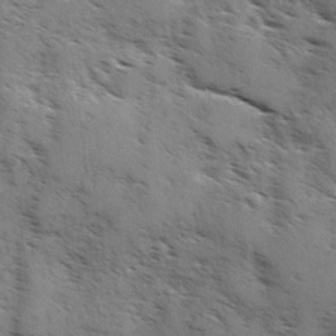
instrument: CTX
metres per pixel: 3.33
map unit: Ave
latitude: 1.0458
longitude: -111.0459
